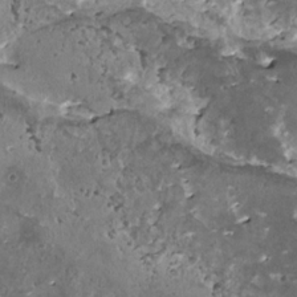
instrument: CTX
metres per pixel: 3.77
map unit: HNhu
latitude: 1.3859
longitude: 5.4643
